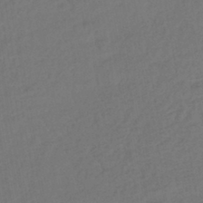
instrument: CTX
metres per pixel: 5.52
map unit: lHb
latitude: -42.9730
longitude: 75.1054
